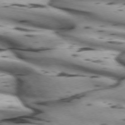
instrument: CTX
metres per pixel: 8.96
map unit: lApd
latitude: 72.0255
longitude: -52.4034
